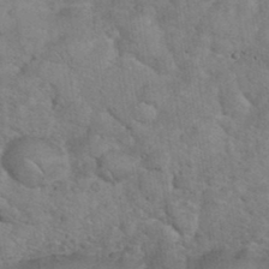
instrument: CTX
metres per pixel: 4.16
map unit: eHh
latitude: 36.3467
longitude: -64.7057
